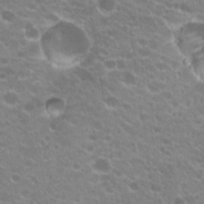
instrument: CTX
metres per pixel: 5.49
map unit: Hto
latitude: 20.4790
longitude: -34.8758
